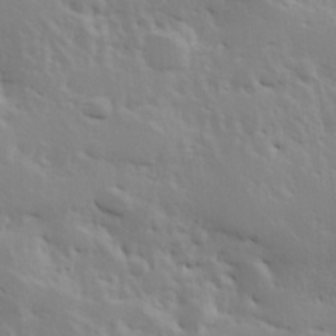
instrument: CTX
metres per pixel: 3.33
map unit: Hve
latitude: 24.8569
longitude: 145.6155
